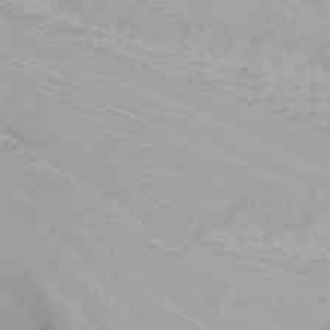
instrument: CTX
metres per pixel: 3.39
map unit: Nhu
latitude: -0.7653
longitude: -79.5182
